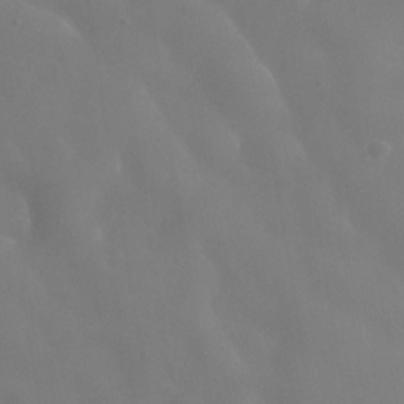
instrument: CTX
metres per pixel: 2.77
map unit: Nhe
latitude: -36.8030
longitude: -90.8380
